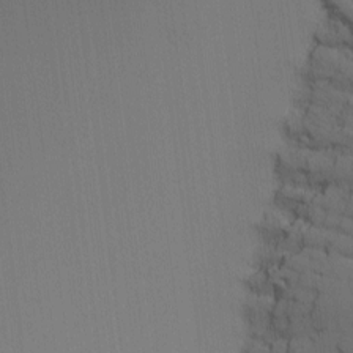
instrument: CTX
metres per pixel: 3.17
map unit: Nhu
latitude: -3.8800
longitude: -88.2901
